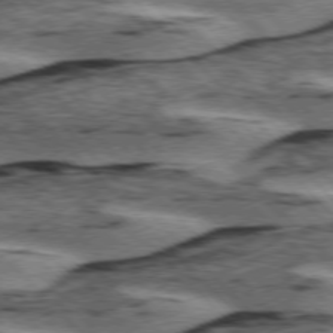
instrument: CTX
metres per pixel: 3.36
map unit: lApd
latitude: 75.6694
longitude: -78.9892
